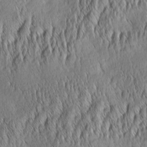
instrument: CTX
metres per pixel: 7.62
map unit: Aa
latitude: 6.6113
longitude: -130.2334
